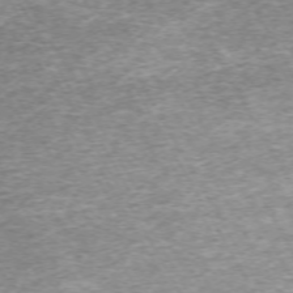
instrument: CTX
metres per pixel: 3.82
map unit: Hpe
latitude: -71.0675
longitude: 13.5588
